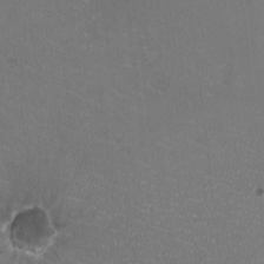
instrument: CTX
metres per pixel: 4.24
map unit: HNhu
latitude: -2.5006
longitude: -1.8772
